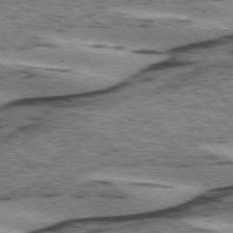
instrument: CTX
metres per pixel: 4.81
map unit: lApd
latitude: 75.2915
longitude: -78.5168
